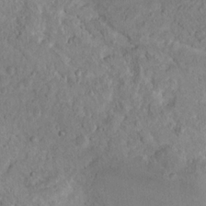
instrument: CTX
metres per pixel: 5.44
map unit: Nhu
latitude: 16.3089
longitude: -30.6113
